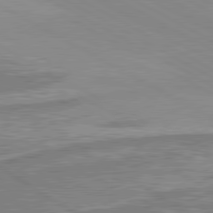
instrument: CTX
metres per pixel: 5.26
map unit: lApd
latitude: 80.4412
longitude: -176.7246
